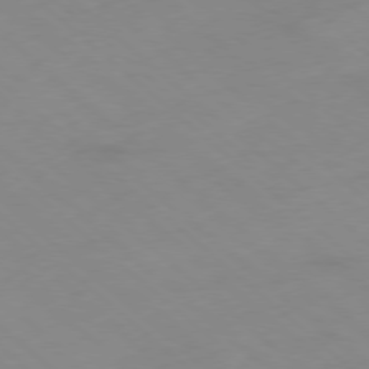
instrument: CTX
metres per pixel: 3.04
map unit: Hpe
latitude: -78.4629
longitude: -17.8583
